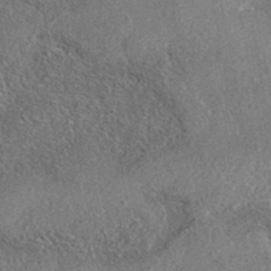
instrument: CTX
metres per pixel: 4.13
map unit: eAb
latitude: 36.7624
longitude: 112.6897
